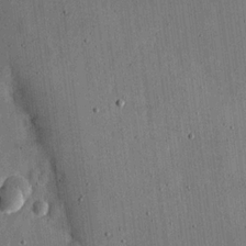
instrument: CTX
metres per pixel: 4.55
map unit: eHh
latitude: 18.2711
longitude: -69.9339
